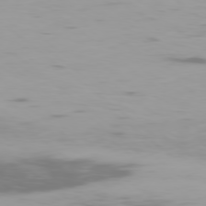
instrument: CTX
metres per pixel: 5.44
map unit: Ap
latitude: -79.1242
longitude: -60.8002
